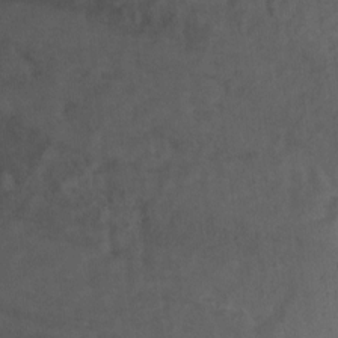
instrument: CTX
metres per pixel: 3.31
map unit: Hto
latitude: 3.1970
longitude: -33.3482
